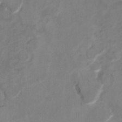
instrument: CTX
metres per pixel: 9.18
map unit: Ht
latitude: 10.1389
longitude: -32.9514
